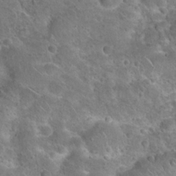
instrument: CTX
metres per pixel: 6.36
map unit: Hto
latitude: 21.7450
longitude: -48.5735
